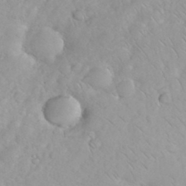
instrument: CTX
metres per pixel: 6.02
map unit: eHh
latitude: 35.6694
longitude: -63.8206
